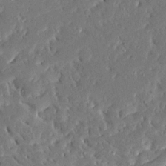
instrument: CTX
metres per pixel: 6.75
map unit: Ave
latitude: 16.6302
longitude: -140.5167
